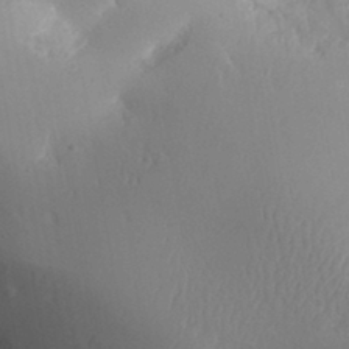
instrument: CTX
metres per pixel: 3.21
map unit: Aa
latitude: 31.7828
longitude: -143.9906
